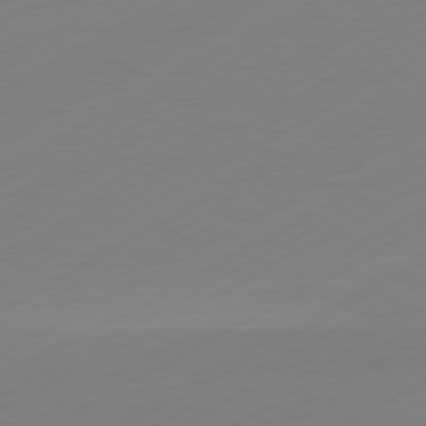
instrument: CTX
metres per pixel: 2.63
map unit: Hpe
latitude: -81.3132
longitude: 14.0472
